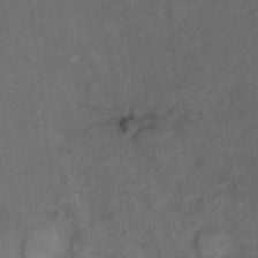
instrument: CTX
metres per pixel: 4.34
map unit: Ht
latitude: 4.9136
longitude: -37.0270
